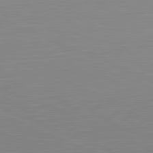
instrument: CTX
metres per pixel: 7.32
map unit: lApd
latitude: 81.6316
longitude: -169.2348
